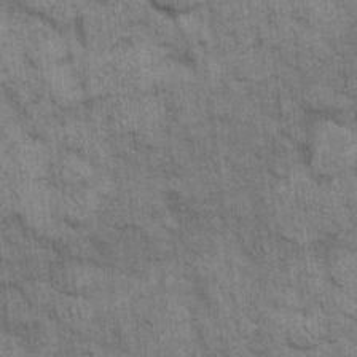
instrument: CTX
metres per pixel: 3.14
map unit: eHh
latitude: 14.9703
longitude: -65.3293
